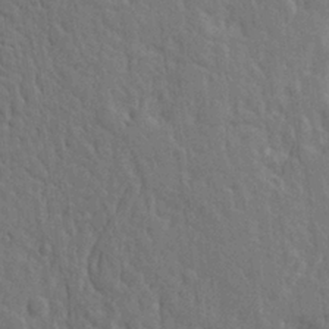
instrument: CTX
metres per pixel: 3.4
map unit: Ht
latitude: 9.6127
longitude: -77.3292
